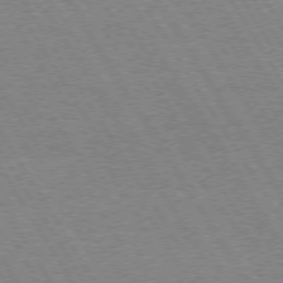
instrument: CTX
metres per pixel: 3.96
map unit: Hpe
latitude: 73.7072
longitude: -129.1214
